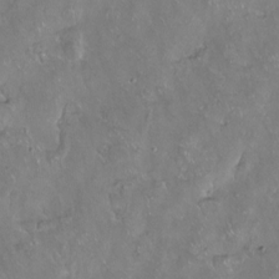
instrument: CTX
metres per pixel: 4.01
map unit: Hto
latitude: -13.8611
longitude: -42.7435
